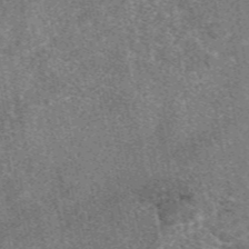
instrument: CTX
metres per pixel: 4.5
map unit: eAb
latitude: 48.1956
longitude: 110.0661
